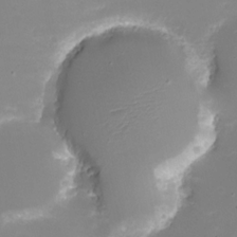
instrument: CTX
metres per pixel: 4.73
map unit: eHh
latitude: -5.8044
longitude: -78.2901
